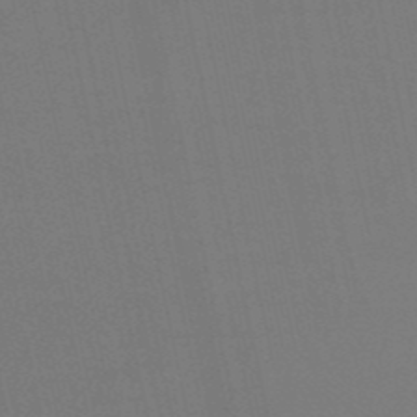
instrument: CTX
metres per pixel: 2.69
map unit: eHb
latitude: -50.5007
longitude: 73.2187
